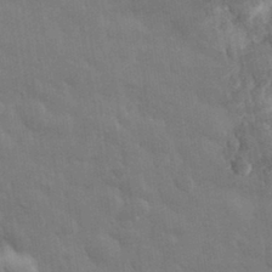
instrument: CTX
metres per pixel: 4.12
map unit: eHh
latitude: 33.3482
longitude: -70.2333
